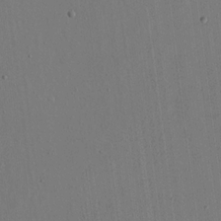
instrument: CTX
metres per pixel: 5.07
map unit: eHh
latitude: 15.9906
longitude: -69.7639
